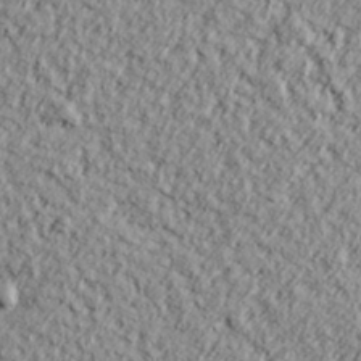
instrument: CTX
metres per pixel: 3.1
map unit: lHvf
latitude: 38.0633
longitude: -91.8772
